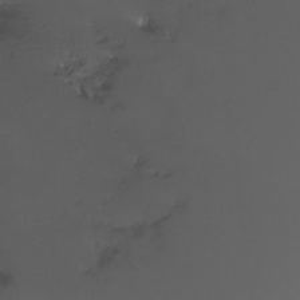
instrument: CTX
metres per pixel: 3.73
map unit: Ht
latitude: -6.3117
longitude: -29.4048
